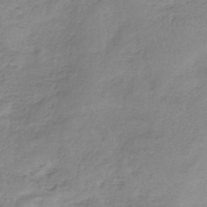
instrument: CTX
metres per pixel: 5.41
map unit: HNb
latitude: -36.0472
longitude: 56.6518
